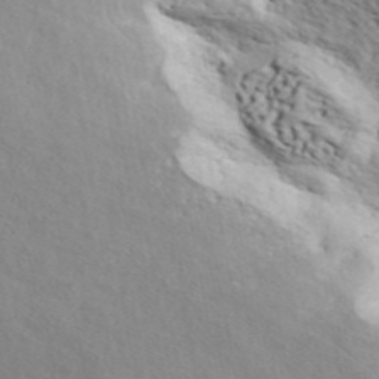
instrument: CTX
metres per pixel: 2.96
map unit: ANa
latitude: 46.1389
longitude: 49.5588
